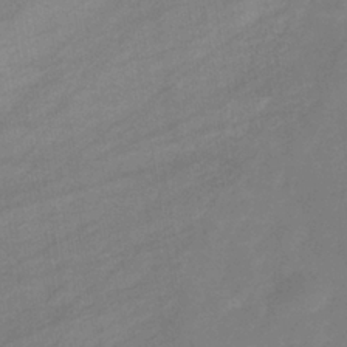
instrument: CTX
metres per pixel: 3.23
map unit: eHb
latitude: -37.3509
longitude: 78.5573
